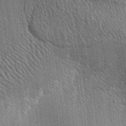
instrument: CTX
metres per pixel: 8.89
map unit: lAa
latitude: -7.5210
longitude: -124.3845
